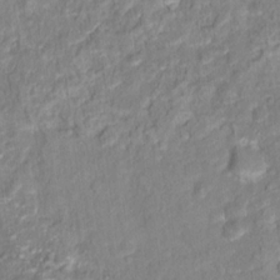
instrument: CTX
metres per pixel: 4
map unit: Hto
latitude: 16.5357
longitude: -40.1388
